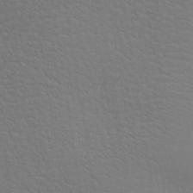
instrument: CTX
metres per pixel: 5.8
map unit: Aa
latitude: 27.8206
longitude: -139.5938
